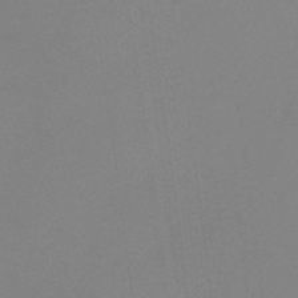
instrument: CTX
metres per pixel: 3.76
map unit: HNb
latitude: -36.7841
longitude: 54.5007
